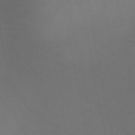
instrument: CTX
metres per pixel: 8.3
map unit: HNb
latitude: -47.9178
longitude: -49.0269
